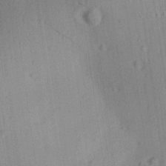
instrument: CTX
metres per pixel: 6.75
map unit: lAa
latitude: 18.7246
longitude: -138.0633
